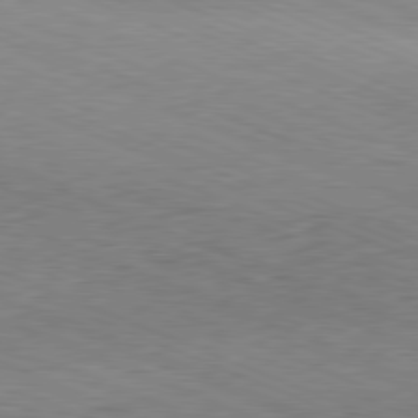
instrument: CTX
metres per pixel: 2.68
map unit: Ap
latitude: -81.7100
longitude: -82.4601
